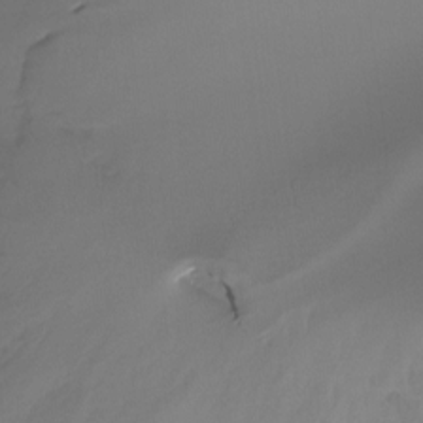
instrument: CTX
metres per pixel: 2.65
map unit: Htu
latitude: -14.4818
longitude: -45.9150
